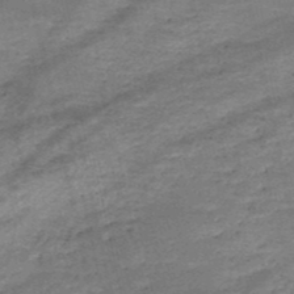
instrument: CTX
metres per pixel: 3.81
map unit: HNb
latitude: -50.2173
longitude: -41.2914
